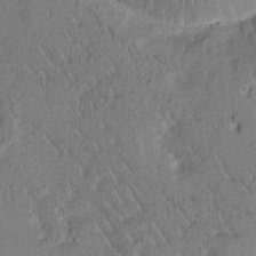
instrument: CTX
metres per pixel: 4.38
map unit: Htu
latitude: -1.2943
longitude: 175.7099
